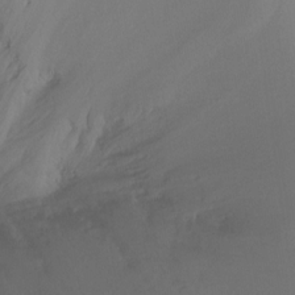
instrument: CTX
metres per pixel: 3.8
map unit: Ht
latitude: -8.3495
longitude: -30.1200
